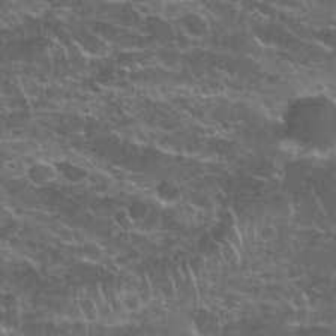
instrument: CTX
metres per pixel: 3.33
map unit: Nhu
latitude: 27.8206
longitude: -61.2915
